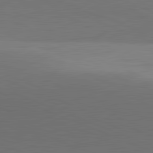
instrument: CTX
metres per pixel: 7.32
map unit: lApd
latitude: 81.8583
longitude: 137.1998
